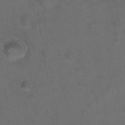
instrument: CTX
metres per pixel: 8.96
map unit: Hto
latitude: 23.9339
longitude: -51.0647
